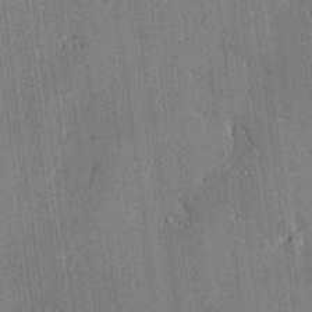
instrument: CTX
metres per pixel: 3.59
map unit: lHvf
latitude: 20.4979
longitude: 144.0472
